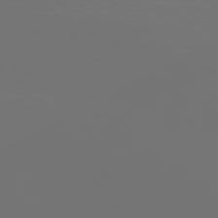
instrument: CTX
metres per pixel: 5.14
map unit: Hpe
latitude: 75.9906
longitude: -129.1025
